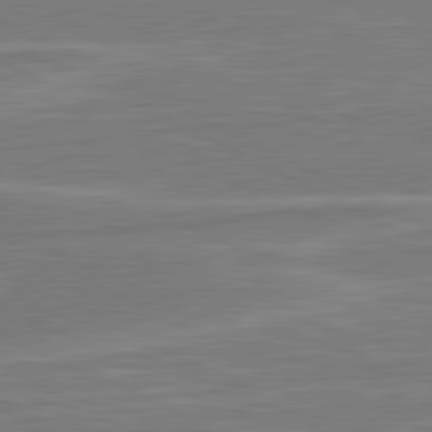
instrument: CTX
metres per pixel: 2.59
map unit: lApd
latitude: 81.0269
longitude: -174.1389
